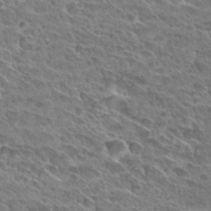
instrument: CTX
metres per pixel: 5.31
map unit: Hto
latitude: 28.9325
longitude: -39.1781
